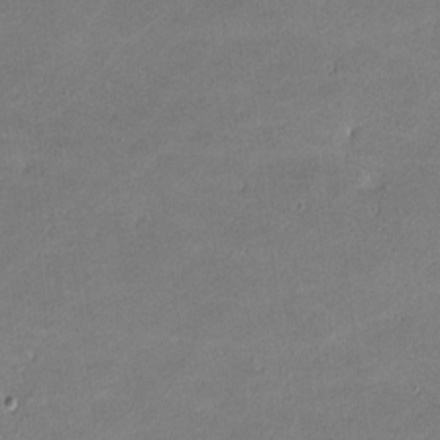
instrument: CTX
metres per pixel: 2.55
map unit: lHvf
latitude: -11.5777
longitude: -102.9513
